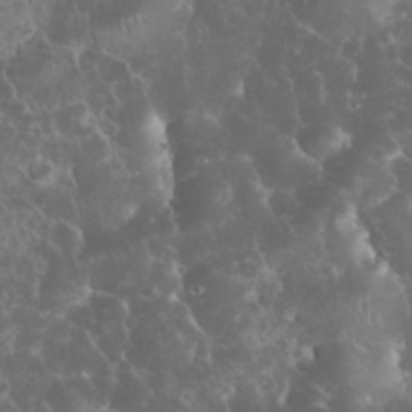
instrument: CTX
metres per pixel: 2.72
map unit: eHh
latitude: 33.7450
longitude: -64.4034
